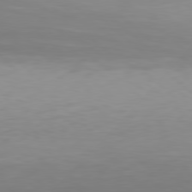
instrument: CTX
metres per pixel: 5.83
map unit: Hpe
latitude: 78.5735
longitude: -171.9150
